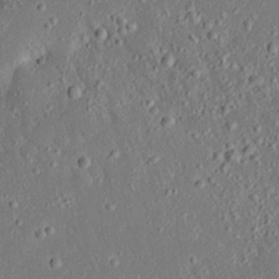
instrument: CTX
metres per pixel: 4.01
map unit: Ave
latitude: 17.4237
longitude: -140.5356
